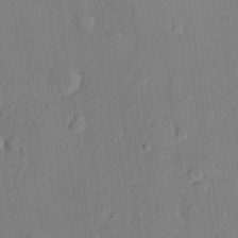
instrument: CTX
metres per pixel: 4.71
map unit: lHvf
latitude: 21.4616
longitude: 144.3117
